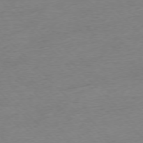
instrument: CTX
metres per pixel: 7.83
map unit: Ap
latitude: -76.7652
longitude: -97.6316
